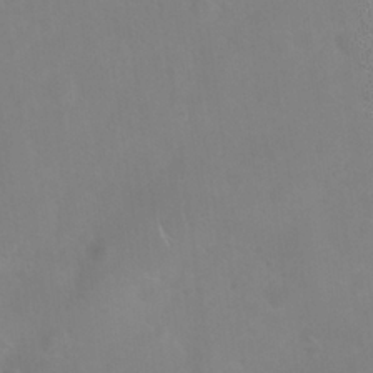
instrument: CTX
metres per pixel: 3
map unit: Nhu
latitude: 27.4615
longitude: -64.5735
